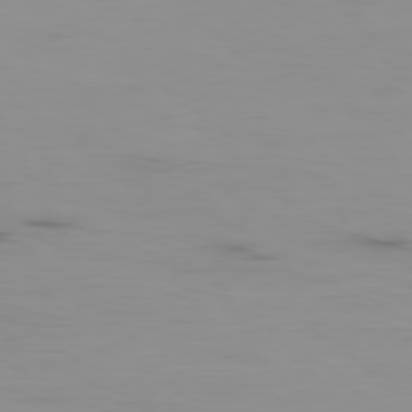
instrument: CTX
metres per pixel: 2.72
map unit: Ap
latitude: -78.8786
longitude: -71.4048
